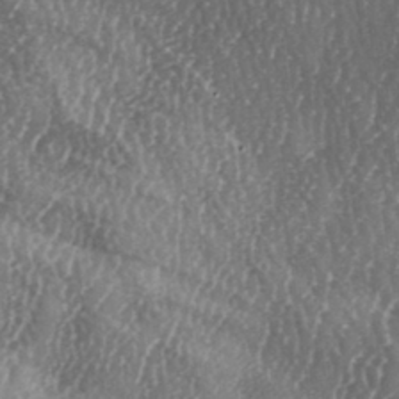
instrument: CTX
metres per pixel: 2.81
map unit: lAa
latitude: -5.5021
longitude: -126.7435
